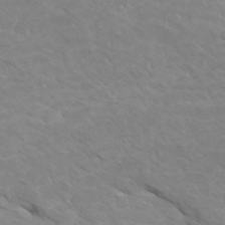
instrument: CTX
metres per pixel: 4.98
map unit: Htu
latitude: -5.7288
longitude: -75.7828
